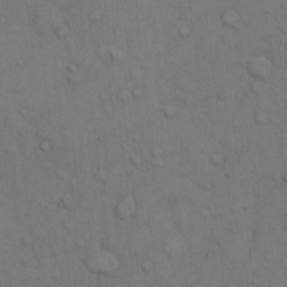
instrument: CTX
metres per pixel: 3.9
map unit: Hto
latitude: 10.6491
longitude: -61.2159
